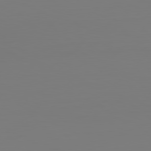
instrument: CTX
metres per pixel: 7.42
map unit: Hpe
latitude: -81.9367
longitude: 8.4629
